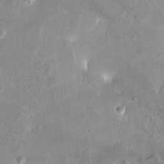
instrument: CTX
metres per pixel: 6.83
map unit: HNhu
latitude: 5.2348
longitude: 3.3131
